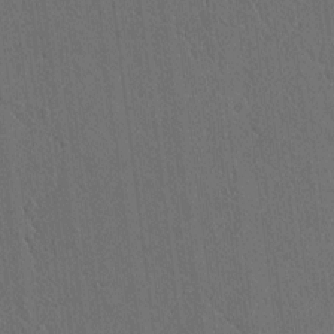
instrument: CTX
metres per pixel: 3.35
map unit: lAvf
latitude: 7.7639
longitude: 167.3510
